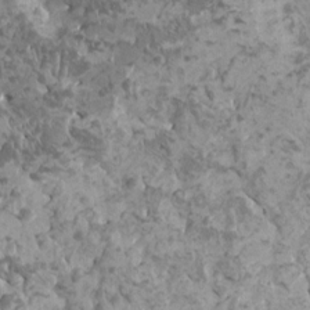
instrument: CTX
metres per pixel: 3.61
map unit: HNhu
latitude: 0.1388
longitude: 1.8990
